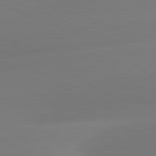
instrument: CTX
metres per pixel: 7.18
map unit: lApd
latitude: 81.4426
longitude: -162.7058
